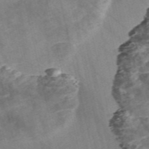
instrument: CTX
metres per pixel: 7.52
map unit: Nve
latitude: -57.0675
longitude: 54.2929
